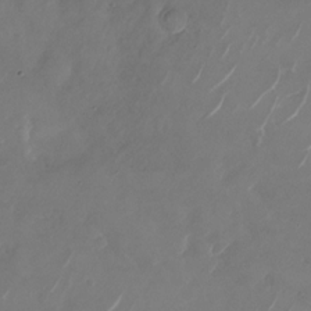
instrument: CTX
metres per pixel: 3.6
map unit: Nhu
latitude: -28.6330
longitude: -70.9325
